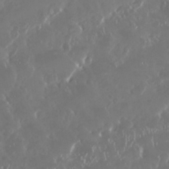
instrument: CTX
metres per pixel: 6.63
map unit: Nhu
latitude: 29.3670
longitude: -59.3293
